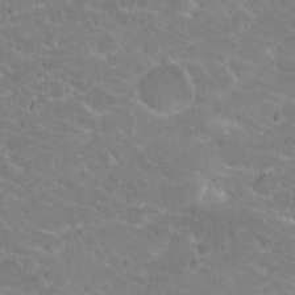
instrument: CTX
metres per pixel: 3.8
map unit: Hto
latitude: 18.0444
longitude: -36.2523
